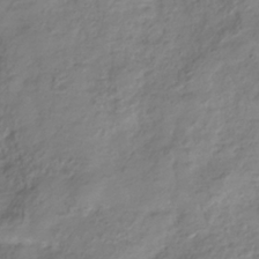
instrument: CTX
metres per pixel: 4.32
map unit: Hve
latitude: -32.8786
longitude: 90.3118
